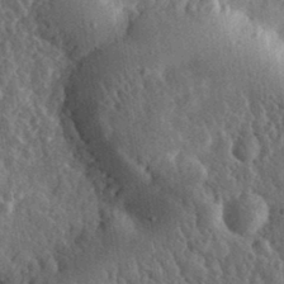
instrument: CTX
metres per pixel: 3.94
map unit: eHh
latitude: 33.4993
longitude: -80.0255
